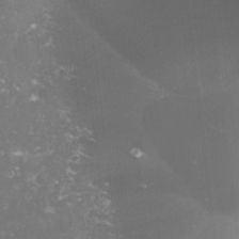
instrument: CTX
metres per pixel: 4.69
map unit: lHvf
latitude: -13.8234
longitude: -98.6112
